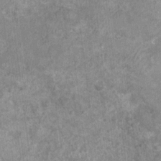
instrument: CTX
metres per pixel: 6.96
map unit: Nhu
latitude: 6.7057
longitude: -20.3467
